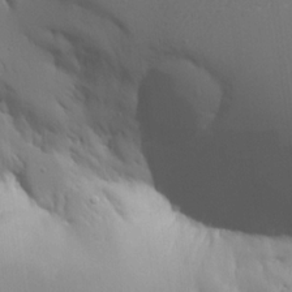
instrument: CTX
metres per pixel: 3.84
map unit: Aa
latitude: 20.7247
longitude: -124.4034
